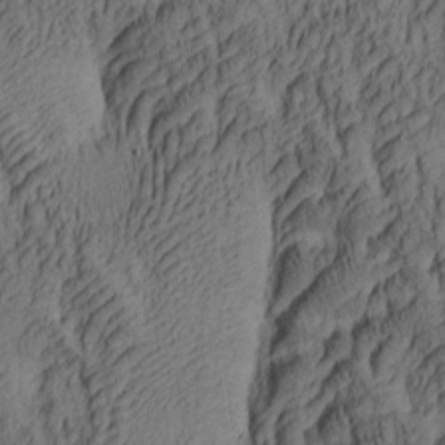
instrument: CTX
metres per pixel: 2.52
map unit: lAa
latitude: 5.1214
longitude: -115.3670
